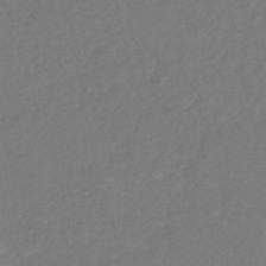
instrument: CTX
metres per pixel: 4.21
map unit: HNhu
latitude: -45.9178
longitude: 98.6707
